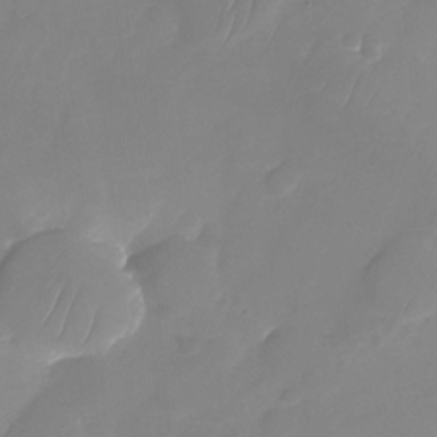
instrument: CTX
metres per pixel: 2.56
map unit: Nhu
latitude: -24.3873
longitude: -69.5938
